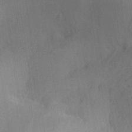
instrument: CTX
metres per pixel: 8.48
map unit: Aa
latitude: 28.1011
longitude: -138.3089
